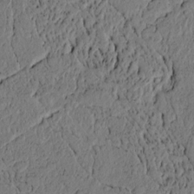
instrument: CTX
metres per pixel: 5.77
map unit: lAvf
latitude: 4.2522
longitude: 165.2187
